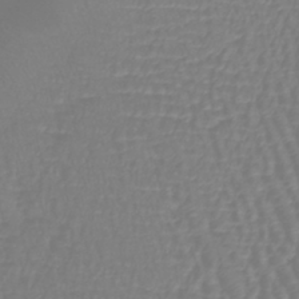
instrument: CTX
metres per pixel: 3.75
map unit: lHb
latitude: -41.3321
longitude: 64.7086
